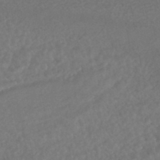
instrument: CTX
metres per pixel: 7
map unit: HNhu
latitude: -45.7100
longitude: 96.8219
